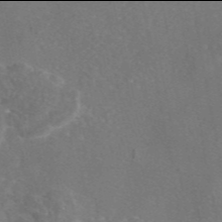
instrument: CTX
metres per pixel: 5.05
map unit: eAb
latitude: 45.9906
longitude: 110.1416
